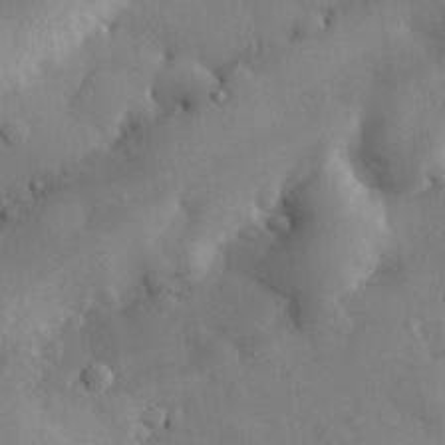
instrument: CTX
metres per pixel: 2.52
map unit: eHh
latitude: 28.8380
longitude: -79.1403
